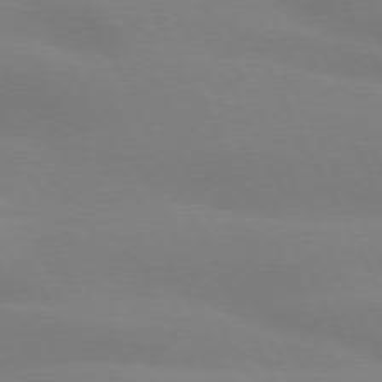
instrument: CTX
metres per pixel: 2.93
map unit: lApd
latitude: 73.5372
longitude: -48.1767
